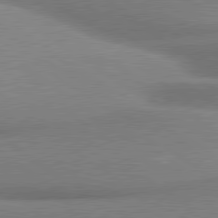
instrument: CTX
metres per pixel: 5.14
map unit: lApd
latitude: 80.1200
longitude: 176.4440
